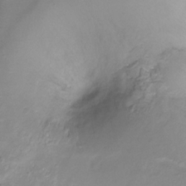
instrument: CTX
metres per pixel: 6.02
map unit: Ht
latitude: -16.1417
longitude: -42.4034
